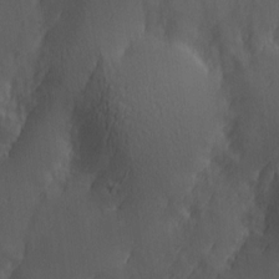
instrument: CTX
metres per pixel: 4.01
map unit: Hve
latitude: 14.2712
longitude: -91.0647
